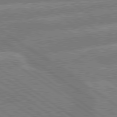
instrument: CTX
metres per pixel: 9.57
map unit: lApd
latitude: 79.6127
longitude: -161.2726
